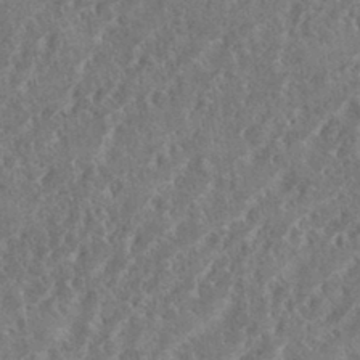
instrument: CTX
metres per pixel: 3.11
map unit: eHh
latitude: 34.7435
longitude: -134.0633
